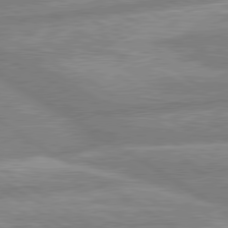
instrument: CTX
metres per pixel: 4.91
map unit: lApd
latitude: 80.1011
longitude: -164.7624
